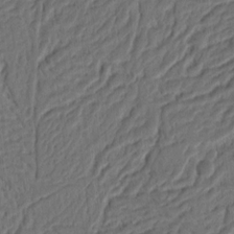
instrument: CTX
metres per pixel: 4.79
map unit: Ht
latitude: 11.8772
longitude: -75.3860
